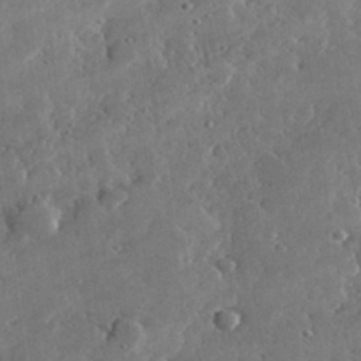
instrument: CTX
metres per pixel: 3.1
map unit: lHvf
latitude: 32.7435
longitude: -91.8205
